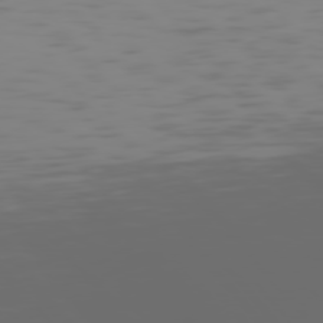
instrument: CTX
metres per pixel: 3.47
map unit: Hpe
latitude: 75.6127
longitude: -127.2537
